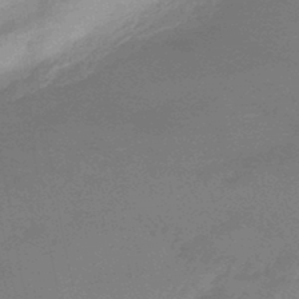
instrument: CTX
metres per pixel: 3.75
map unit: eHb
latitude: -45.4832
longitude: 85.5777
